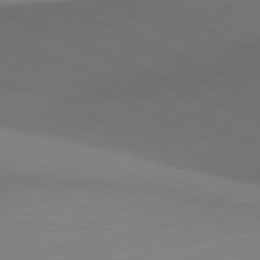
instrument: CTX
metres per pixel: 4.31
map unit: lApd
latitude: 81.6316
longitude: 130.8597
